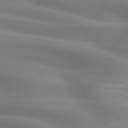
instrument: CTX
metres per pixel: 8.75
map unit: lApd
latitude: 75.1592
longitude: -60.9891
